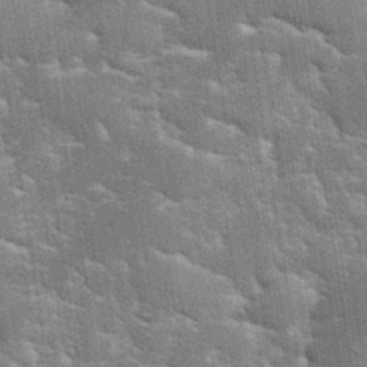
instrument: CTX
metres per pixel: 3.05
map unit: eHh
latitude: 35.0269
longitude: -65.6505
